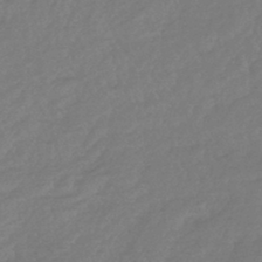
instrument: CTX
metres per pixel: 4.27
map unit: lHb
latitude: -43.1242
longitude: 75.2943
